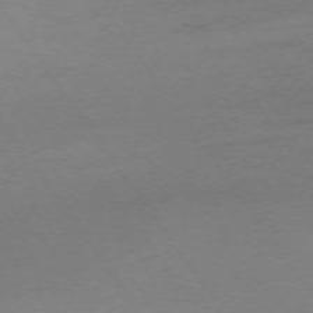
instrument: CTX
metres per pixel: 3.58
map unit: Ap
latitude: -73.8611
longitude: -85.1781
